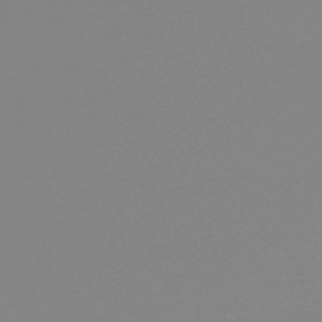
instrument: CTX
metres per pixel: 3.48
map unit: HNb
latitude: -44.8030
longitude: -44.3845
